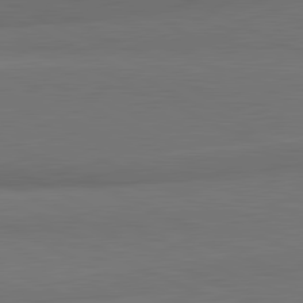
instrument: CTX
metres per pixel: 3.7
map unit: lApd
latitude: 81.6883
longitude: 154.9164
